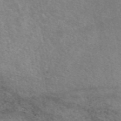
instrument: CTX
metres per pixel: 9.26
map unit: eAb
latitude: 50.5356
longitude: 117.8233
